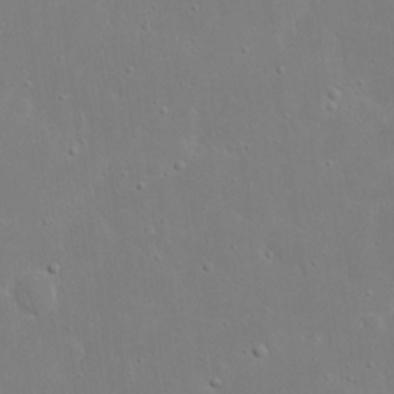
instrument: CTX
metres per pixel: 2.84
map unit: eHh
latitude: 16.8569
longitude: -71.7261
